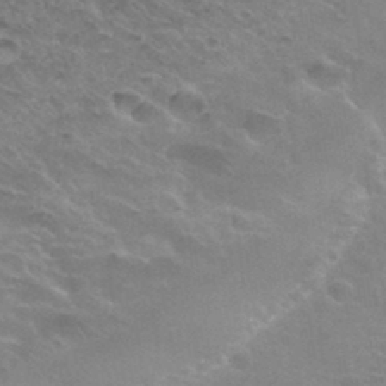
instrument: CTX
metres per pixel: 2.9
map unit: Hto
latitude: 34.1388
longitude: -49.0081
